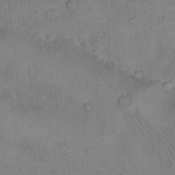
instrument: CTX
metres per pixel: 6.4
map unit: eHh
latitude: -9.6722
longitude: -67.6882
